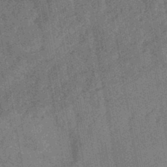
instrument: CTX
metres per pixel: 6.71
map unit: HNb
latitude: -44.1606
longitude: -37.8206
